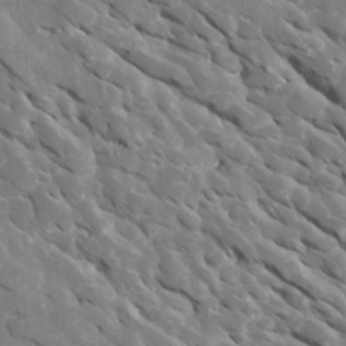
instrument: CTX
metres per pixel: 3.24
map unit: Htu
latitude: 2.7057
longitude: 142.8596
